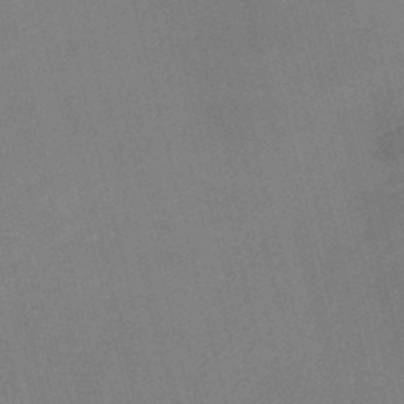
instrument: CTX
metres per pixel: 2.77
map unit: HNb
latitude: -44.8219
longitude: -37.7261
